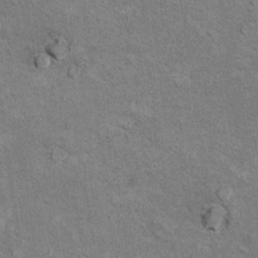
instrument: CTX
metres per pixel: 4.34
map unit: Hto
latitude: 10.2145
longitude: -36.7057
